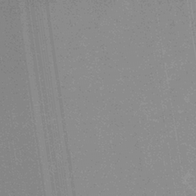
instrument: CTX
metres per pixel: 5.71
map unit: HNb
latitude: -32.4629
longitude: 57.0297
